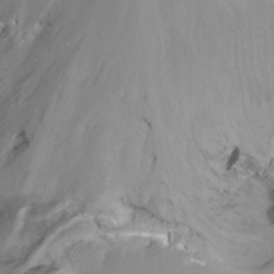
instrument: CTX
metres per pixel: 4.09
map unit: Nhu
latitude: -15.3888
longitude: -54.4034
